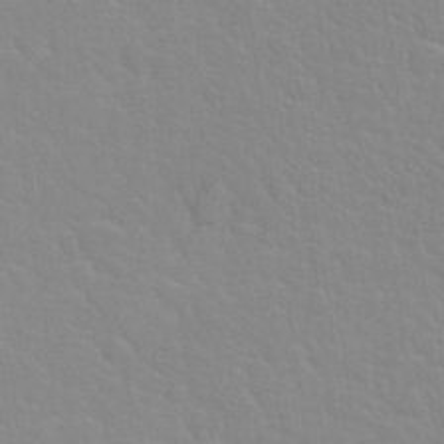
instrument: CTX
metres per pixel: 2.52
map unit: Nhu
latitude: 27.9906
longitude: -52.0444
